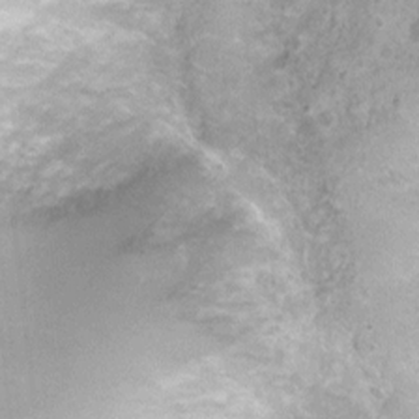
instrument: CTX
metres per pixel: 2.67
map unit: Nhu
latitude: 1.4993
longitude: -15.7639
